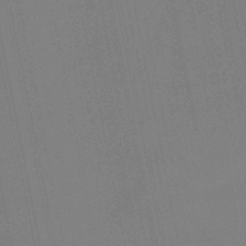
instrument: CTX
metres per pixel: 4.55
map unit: lHb
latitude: -48.2173
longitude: 67.1998
